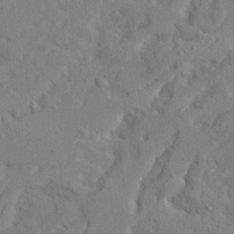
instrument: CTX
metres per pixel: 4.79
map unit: Ave
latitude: 22.2900
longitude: -130.7814
